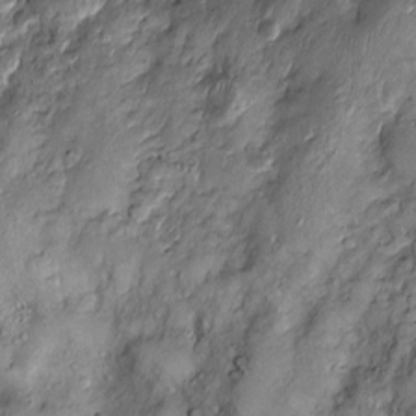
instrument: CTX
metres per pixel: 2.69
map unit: Htu
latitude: -6.3306
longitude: 159.5588
